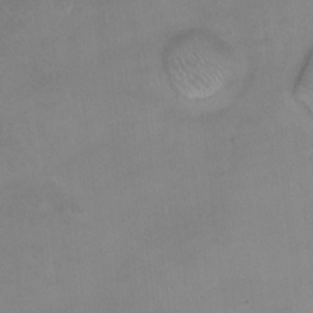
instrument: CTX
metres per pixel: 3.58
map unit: Ht
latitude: -8.0472
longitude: -36.8380
